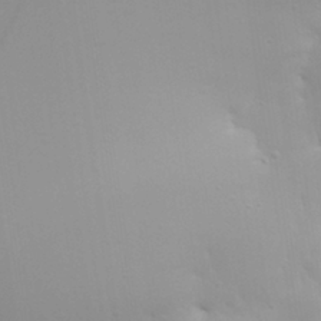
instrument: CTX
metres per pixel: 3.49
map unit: Aa
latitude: 29.7260
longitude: -134.5357
